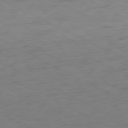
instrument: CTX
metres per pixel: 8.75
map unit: Ap
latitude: -80.8219
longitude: -60.9136
